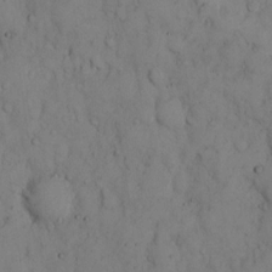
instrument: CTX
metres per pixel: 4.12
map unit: Hto
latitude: 9.2348
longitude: -57.9339
